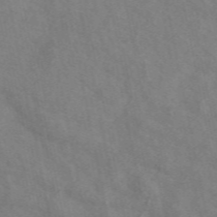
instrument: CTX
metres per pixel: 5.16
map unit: eAb
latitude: 50.2522
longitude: 118.2551
